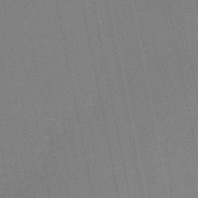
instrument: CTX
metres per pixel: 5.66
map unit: eHb
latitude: -50.0283
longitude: 68.8974
